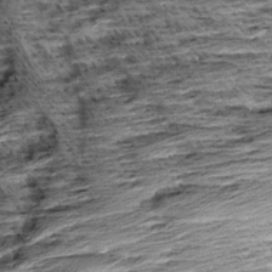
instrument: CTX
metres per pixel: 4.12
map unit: Aa
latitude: 8.6680
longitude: -138.3467
